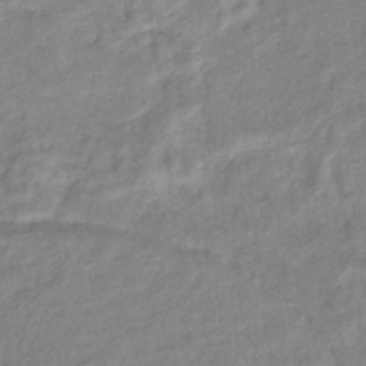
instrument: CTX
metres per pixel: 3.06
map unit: eHb
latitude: -38.1417
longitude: 78.5951
